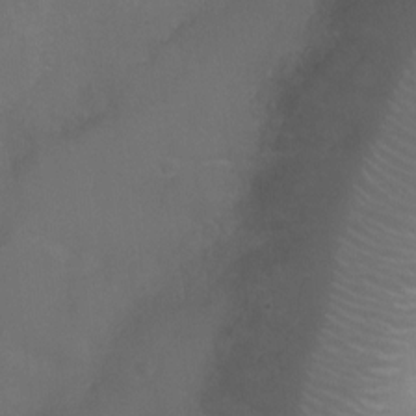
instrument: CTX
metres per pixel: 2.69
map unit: Ht
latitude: -5.6722
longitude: -19.1403
